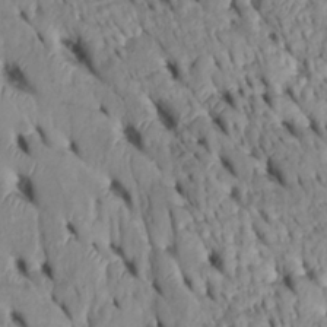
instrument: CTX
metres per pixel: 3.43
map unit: Htu
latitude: -4.6140
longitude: 152.8974
